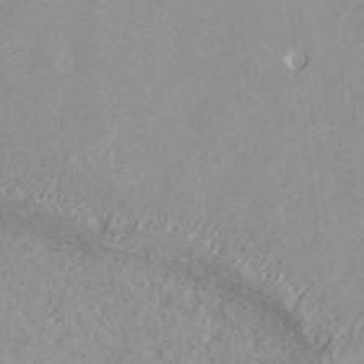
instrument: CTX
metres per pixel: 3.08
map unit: ANa
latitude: 40.1388
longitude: 23.4455
